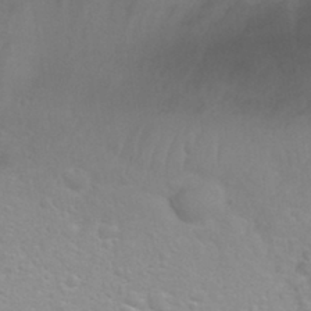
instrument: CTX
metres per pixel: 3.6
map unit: Hto
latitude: 32.7246
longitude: -51.0836
